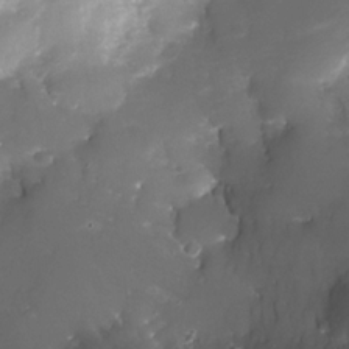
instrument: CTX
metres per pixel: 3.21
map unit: Nhe
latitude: -32.5574
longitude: -115.8961
